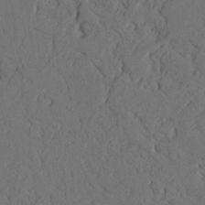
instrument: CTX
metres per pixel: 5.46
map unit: Nhu
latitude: 20.9892
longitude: -75.6316
